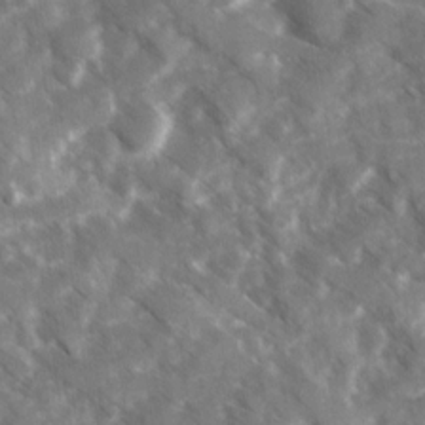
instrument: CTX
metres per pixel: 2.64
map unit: Ave
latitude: 17.5371
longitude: -130.9514
